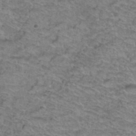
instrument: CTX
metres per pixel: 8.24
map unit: Hto
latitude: 38.4223
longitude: -45.0836
